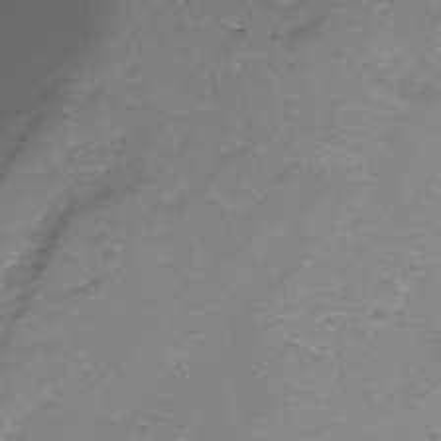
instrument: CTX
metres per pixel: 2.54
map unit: Nhu
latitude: -11.4454
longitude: -64.6868
